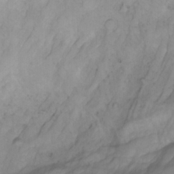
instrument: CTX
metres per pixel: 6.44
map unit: Aa
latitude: -3.5021
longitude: -71.9906
